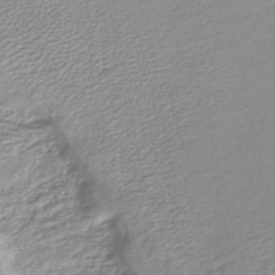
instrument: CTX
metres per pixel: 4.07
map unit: lHb
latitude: -45.4077
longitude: 61.1998
